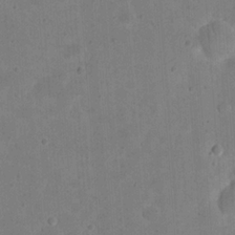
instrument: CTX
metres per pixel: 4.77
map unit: eHh
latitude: 20.9136
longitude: -63.2159
